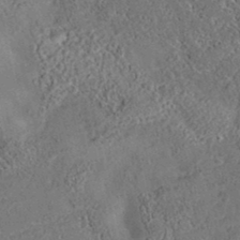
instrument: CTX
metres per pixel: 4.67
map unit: eAb
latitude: 35.4426
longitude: 110.4251
